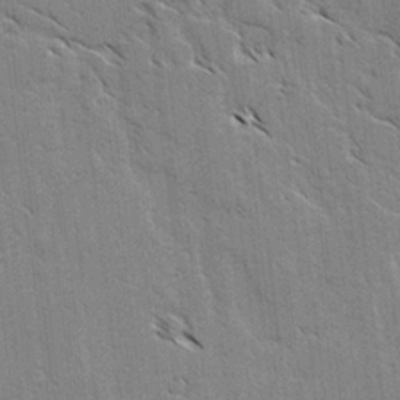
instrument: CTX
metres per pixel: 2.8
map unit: lAvf
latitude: -4.5196
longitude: -113.0647
